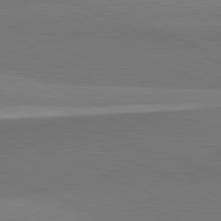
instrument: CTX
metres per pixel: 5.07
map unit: lApd
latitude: 82.1388
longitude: 150.9920
